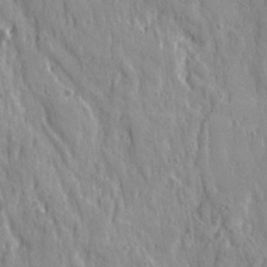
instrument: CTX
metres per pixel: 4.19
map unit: Ave
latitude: 21.7828
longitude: -134.6868
